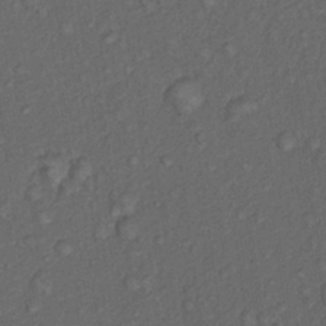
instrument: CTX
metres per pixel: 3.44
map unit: Nhu
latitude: 9.7450
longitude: -25.8583
